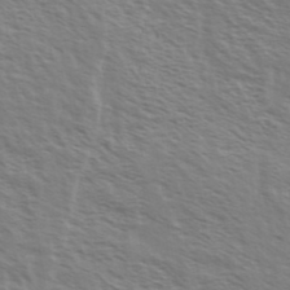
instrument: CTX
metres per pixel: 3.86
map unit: Ave
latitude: 37.4049
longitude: -111.0837
